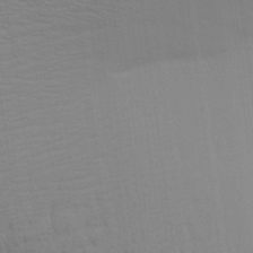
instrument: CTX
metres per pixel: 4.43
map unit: Aa
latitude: 28.6679
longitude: -139.0269
